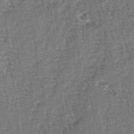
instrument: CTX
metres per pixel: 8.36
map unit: lAvf
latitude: -2.7085
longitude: -113.4615
